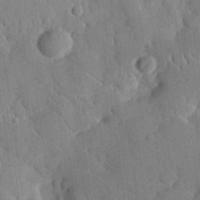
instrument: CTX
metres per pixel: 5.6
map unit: eHh
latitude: 27.8961
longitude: -79.4616
